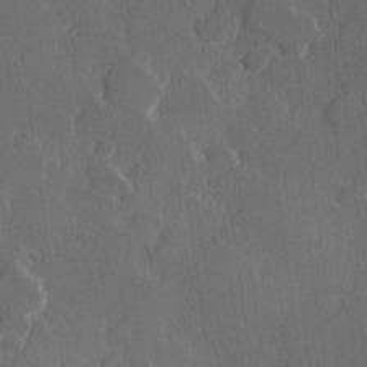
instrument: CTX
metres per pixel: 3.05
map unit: Hve
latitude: 22.7813
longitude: 146.8408
